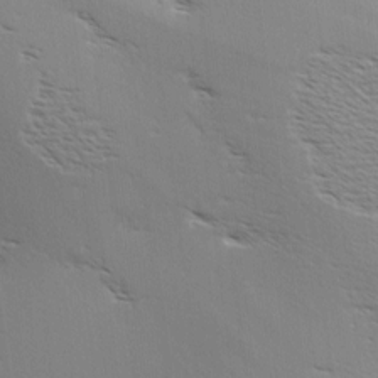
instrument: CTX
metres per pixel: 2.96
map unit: Hve
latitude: 3.6694
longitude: -121.7261
